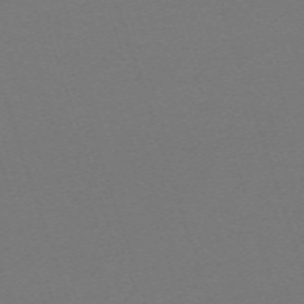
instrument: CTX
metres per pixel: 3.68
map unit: eHh
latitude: -63.2565
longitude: 52.0850
